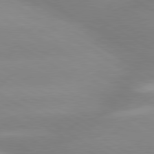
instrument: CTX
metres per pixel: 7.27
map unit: lApd
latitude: 80.0255
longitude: -146.7625
